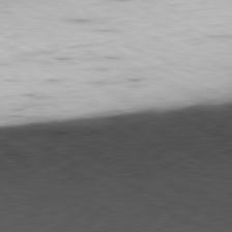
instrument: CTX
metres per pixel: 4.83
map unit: Ap
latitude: -81.6155
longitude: -83.2725
